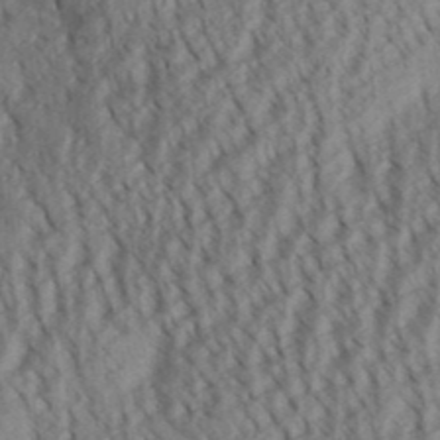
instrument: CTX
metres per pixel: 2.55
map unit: Aa
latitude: 30.7058
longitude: -138.8191
